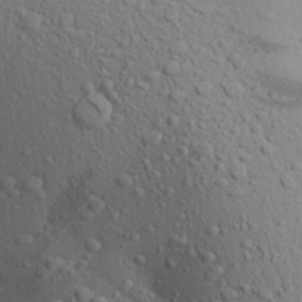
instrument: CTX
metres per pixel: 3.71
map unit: Aa
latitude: 23.2726
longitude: -146.4790
